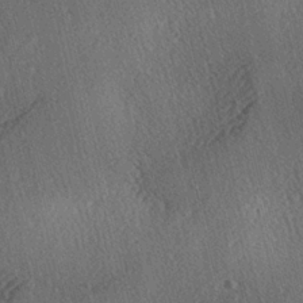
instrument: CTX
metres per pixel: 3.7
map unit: lAa
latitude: -3.9367
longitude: -124.1200
